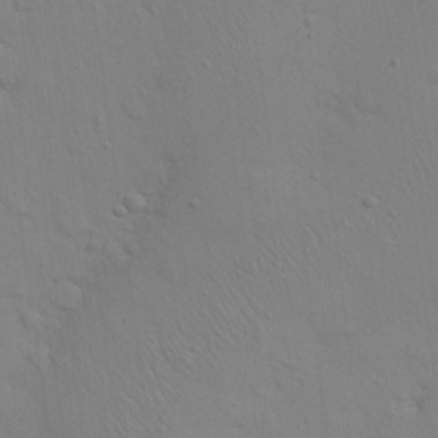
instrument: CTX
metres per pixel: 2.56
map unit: eHh
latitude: 25.2914
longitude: -69.6694
